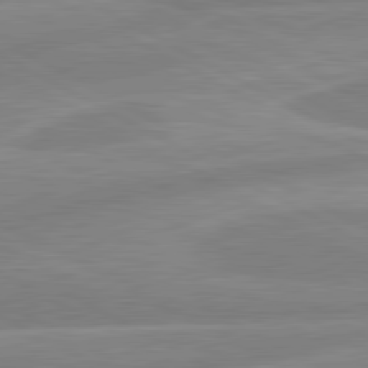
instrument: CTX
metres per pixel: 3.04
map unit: lApd
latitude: 80.7624
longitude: -168.5546
